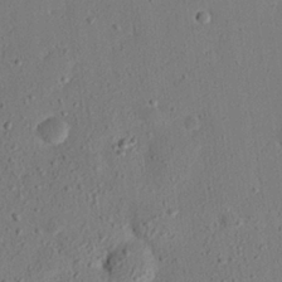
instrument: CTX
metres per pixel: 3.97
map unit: eHh
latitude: 25.2725
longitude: -80.7813
